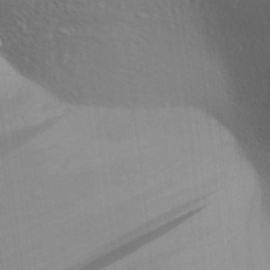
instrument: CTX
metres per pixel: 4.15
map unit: Aa
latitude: 27.2159
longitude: -138.2900
